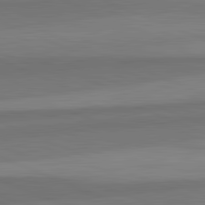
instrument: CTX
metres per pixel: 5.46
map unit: lApd
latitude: 82.7435
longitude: 157.2754
